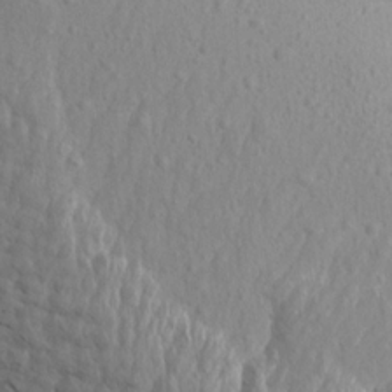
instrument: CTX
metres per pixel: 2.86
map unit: Aa
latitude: 14.6869
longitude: -143.0836
